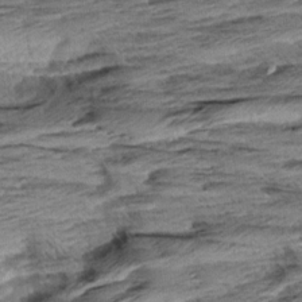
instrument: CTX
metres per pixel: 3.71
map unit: Aa
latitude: 8.5546
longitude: -137.6505
